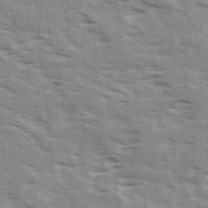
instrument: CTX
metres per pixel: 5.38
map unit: Ave
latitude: 16.2334
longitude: -129.7638
